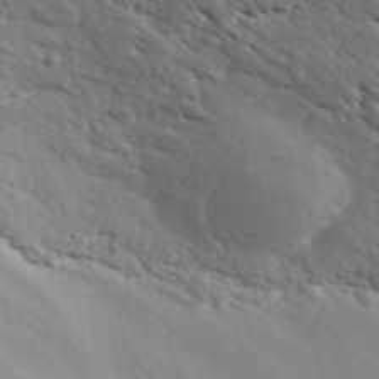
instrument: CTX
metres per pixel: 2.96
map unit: ANa
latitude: 41.3482
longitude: 51.5399
